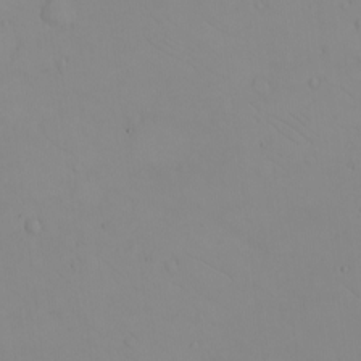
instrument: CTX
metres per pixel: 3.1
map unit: eHh
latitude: -9.2943
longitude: -68.3089
